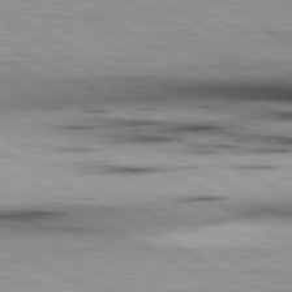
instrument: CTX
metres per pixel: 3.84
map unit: lApd
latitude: 80.2711
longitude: 157.5777
